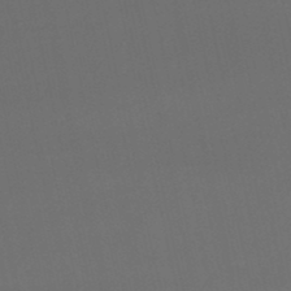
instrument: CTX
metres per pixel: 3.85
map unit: lHb
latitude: -46.7652
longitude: 66.9542
